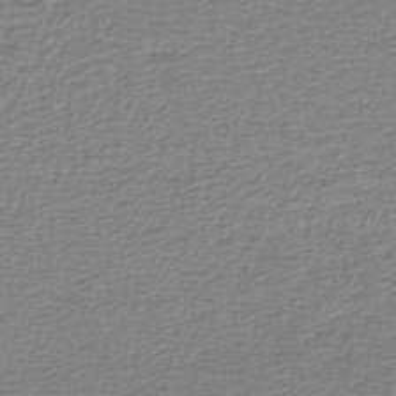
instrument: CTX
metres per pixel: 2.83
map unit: lHb
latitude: -45.3510
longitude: 63.2376
